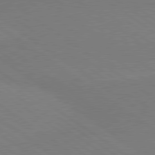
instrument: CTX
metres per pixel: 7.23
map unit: lApd
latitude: 79.3671
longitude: -177.7071
